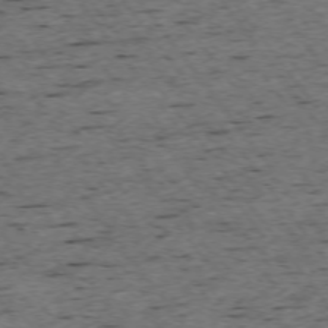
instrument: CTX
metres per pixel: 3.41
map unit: Ap
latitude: -74.5763
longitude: -87.3293
